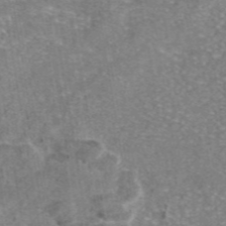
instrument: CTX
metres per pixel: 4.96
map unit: eAb
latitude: 46.7247
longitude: 102.6896
